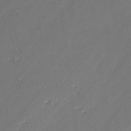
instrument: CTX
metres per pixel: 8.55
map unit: lAvf
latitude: -2.1038
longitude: -106.7246
